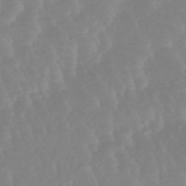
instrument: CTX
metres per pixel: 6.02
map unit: lHb
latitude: -48.5385
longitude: 72.1039
